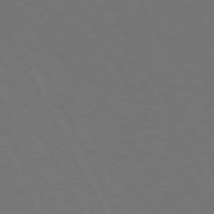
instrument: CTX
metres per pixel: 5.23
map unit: Hpe
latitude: 72.0633
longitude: -126.8380
